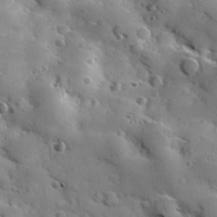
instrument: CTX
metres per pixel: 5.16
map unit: Hve
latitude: 24.5167
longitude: 147.0297
